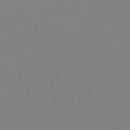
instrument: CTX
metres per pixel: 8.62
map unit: eHh
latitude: 22.4412
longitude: -63.0081
